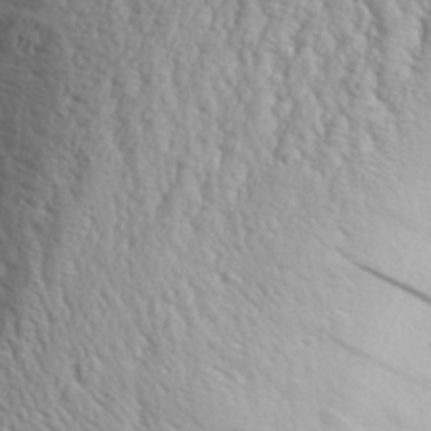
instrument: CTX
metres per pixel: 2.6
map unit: Aa
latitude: 29.8583
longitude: -137.7072
